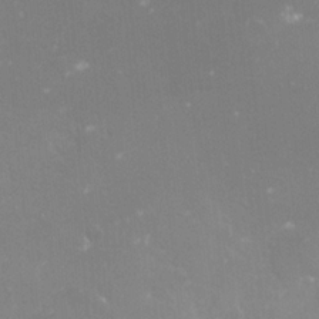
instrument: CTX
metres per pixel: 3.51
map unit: Nve
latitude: -18.0472
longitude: -59.4615
